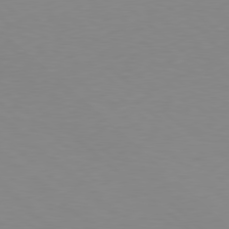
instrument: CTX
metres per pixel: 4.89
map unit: Hpe
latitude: 78.3656
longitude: -165.4237
